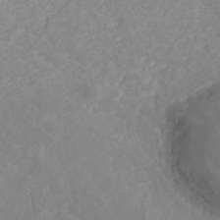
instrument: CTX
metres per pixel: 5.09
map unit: ANa
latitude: 40.6301
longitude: 23.9178
